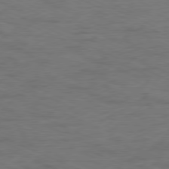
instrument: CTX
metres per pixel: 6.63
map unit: Ap
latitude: -78.3117
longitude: -73.8962
